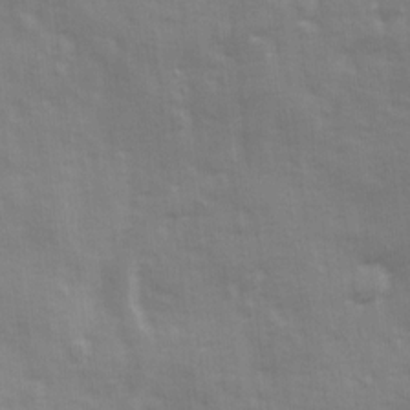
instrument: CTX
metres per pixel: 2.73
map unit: Ave
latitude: 13.3293
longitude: -103.9717
